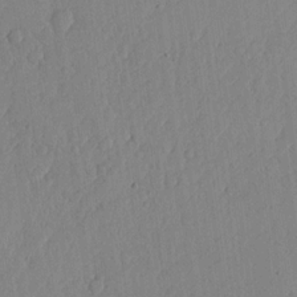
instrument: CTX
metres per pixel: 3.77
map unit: lHvf
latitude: 18.0822
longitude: -115.4426
